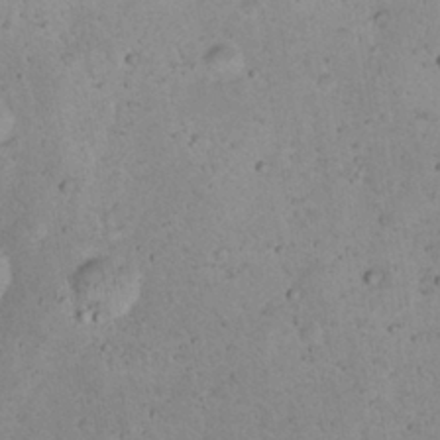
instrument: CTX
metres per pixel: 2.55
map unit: Nhu
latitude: 22.2900
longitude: -70.0255
